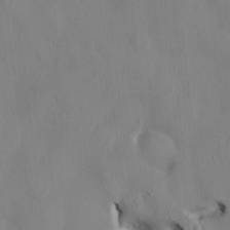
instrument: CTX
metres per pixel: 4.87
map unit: HNhu
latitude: 4.9514
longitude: -4.4034
